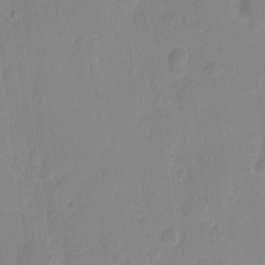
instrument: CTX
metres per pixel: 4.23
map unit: eHh
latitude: 10.0822
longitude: -66.8191
